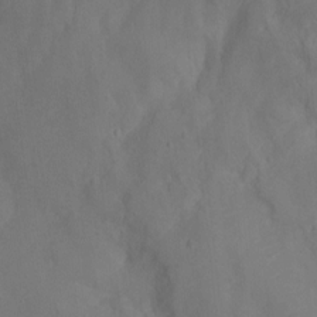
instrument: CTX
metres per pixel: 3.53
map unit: Ht
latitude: 0.9702
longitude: -34.0444
